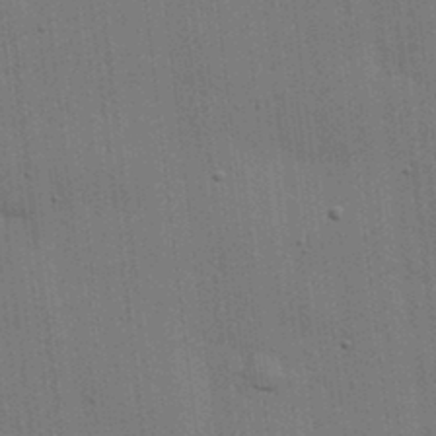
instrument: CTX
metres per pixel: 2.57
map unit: lHvf
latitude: 18.5545
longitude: -113.4804
